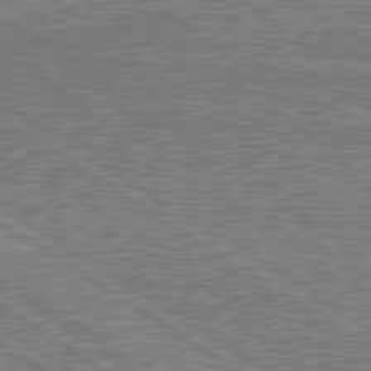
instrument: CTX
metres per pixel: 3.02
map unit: lApd
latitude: 79.5749
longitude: 169.3509
